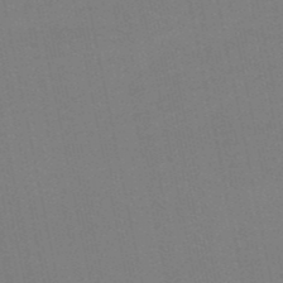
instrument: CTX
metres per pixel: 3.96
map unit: eHb
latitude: -50.1984
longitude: 73.0297
